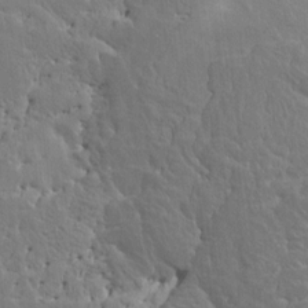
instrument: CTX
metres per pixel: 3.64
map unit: HNhu
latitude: 4.6868
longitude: 4.0472
